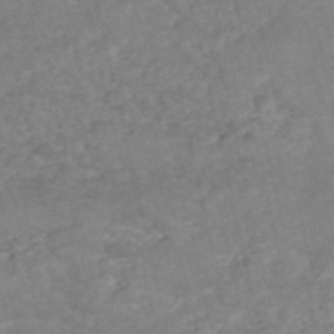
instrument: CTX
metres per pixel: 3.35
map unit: eHh
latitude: -55.1620
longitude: -90.6679
